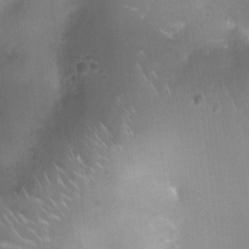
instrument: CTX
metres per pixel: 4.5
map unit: Ht
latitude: -4.7274
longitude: -15.6883
